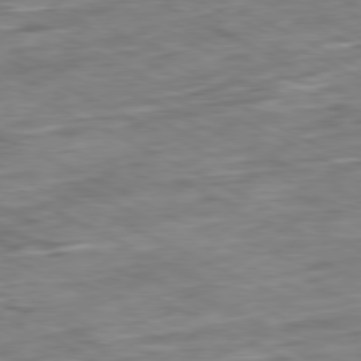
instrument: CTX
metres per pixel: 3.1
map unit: Ap
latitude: -80.7652
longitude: -91.5749
